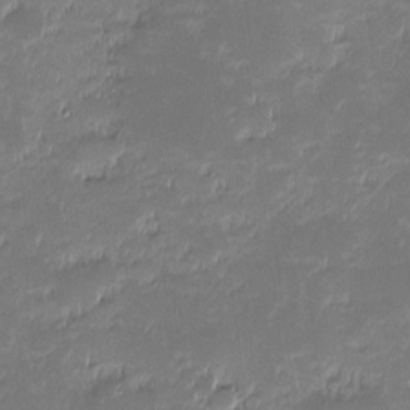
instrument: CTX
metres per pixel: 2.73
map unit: eHh
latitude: -2.0283
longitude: -85.9339
